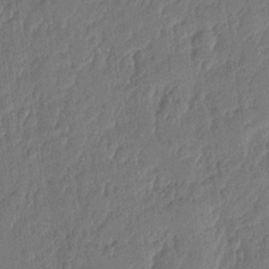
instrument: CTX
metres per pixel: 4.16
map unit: eHh
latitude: 6.3656
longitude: -74.1200
